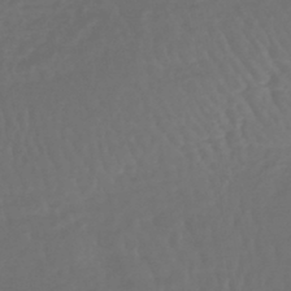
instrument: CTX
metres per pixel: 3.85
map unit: lHb
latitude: -43.3887
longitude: 64.8030
